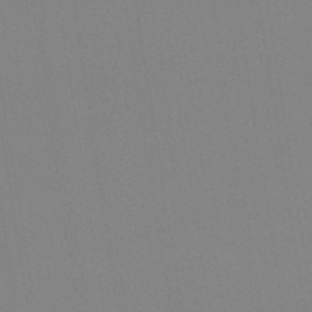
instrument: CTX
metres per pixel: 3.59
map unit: lHb
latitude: -49.0865
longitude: 67.4076
